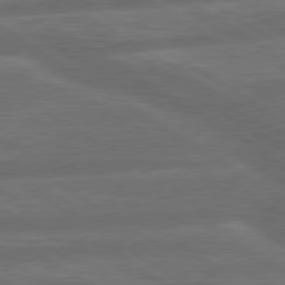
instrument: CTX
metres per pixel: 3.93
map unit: lApd
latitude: 79.9339
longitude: -165.1970
